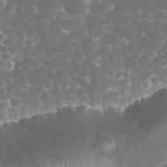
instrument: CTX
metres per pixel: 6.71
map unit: eHh
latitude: 32.7246
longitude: -63.2159
